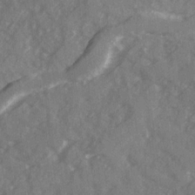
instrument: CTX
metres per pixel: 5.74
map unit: Ave
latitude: 19.7071
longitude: -130.7436
